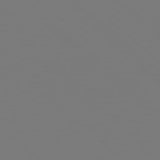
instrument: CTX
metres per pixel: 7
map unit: Hpe
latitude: 78.4034
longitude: -162.7813
